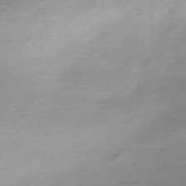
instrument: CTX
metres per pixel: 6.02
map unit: Nhu
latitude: -67.5588
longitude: 39.6911
